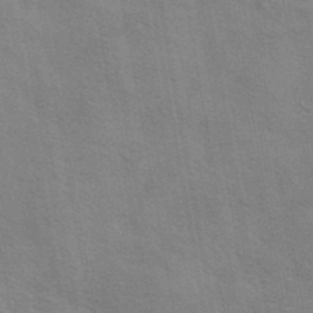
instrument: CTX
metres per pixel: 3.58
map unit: eAb
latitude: 42.4790
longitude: 107.6911
